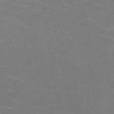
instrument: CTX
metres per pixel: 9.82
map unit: HNb
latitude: -49.6155
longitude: -48.4223
